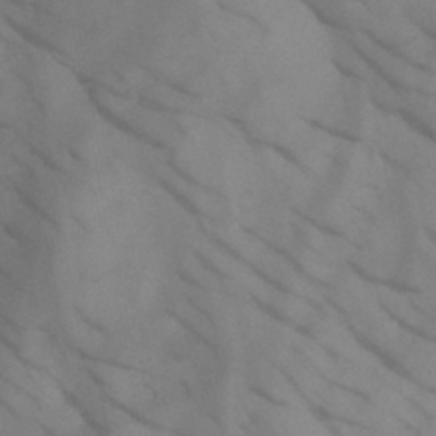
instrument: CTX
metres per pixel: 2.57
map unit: HNb
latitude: -45.0486
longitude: -41.3103
